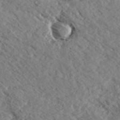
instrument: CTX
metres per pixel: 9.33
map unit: eHh
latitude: 35.7638
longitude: -139.6505
